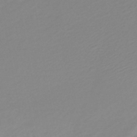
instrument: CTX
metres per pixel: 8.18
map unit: lHb
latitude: -44.8030
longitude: 75.7478
